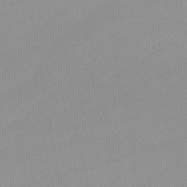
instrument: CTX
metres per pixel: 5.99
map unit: lHb
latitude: -44.1795
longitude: 67.1242
